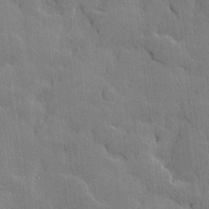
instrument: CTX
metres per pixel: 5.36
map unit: Htu
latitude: -7.8989
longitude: 176.1417
